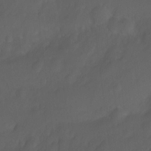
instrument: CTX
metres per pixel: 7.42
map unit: Ht
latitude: 0.0822
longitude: -46.4979
